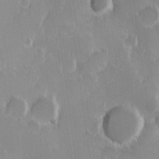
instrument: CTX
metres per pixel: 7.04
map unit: Hve
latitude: 23.5560
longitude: 146.5951
